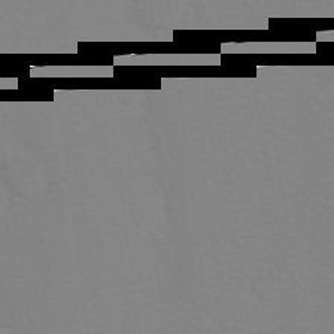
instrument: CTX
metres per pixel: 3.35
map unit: Ht
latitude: -8.8219
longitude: -34.8380
